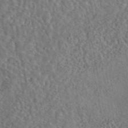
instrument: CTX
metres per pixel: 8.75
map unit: eAb
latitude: 43.9150
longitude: 115.3698
